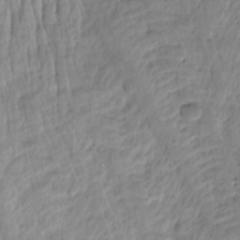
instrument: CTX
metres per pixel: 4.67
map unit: Hto
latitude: -8.2739
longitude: -44.9136
